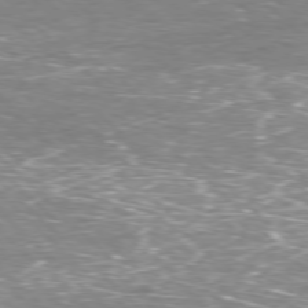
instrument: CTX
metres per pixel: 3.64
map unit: Hpe
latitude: -77.9367
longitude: 15.1809
